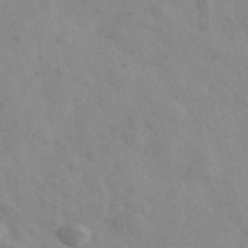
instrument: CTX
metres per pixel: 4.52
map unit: Ave
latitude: 39.4426
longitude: -107.6127
